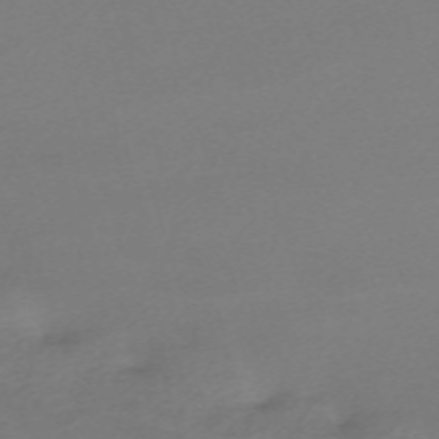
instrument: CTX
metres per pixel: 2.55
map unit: eHh
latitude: -62.6140
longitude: 53.1242
